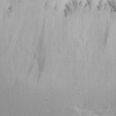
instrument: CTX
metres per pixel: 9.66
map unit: Aa
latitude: 17.6127
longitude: -125.7449
